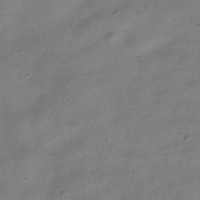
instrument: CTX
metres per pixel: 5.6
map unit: HNhu
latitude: -40.5196
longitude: 98.7841
